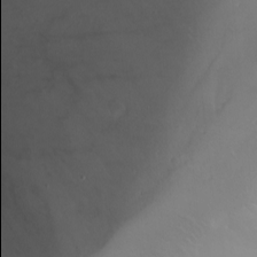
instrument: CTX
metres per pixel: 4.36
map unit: Nhu
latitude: -6.5762
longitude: -85.9906
